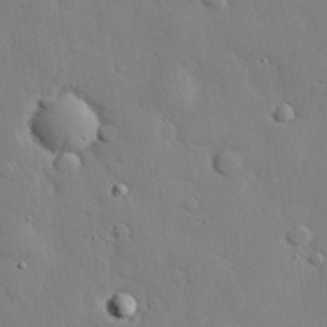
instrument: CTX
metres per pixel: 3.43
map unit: eHh
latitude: 28.5923
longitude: -81.6505
